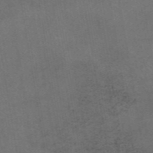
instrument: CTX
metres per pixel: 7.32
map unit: eAb
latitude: 45.5371
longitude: 123.5777
